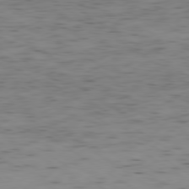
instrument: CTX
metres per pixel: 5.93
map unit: Ap
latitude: -79.7855
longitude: -72.2712
